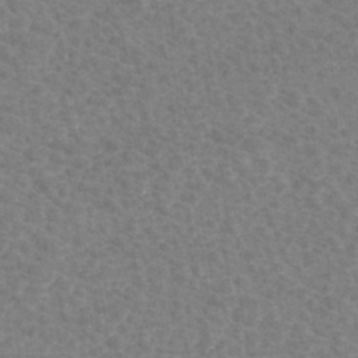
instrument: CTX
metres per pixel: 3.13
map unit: eHh
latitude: -40.7463
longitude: -29.5749
